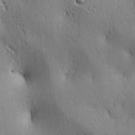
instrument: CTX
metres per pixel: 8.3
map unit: lAa
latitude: 3.6694
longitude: -117.6316
